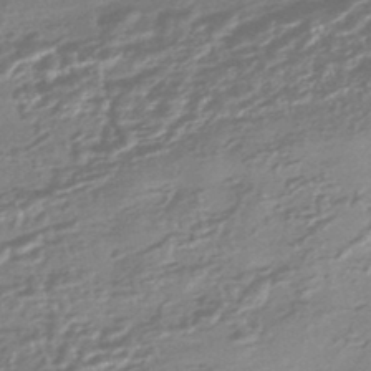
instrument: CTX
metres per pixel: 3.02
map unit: HNhu
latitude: -44.5385
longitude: 93.6155
